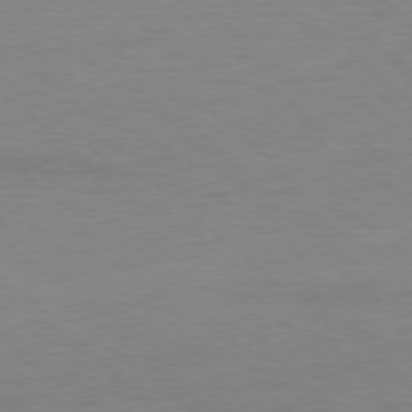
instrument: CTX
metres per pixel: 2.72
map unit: Ap
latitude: -78.3117
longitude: -87.9339
